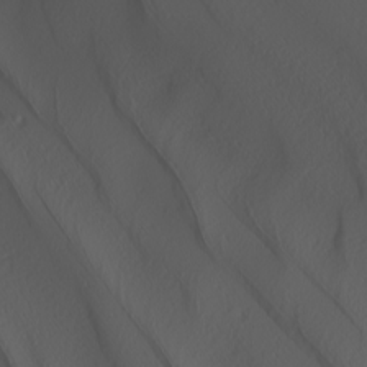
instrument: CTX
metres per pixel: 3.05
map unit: Nhu
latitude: -8.0472
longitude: -95.6316
